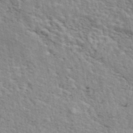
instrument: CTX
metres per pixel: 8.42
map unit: eAb
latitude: 44.3845
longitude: 113.5021
